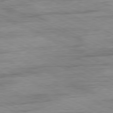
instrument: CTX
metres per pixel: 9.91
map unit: Ap
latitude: -81.1809
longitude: -91.6127
